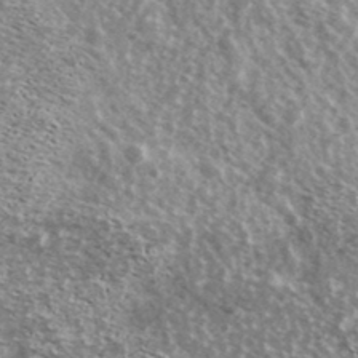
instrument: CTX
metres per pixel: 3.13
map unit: Ave
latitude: 38.7246
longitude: -108.5167
